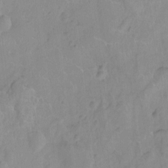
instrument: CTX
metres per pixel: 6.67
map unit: Ht
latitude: -9.4832
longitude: -22.4790
